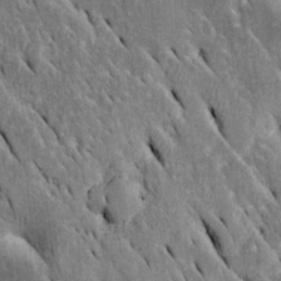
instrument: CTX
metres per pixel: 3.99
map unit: Htu
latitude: -0.7841
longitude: 149.2565
